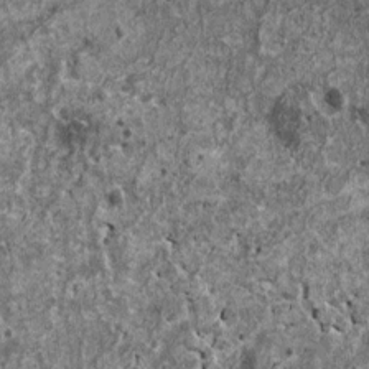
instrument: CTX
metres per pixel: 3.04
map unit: HNhu
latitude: 0.3467
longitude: 3.7855
